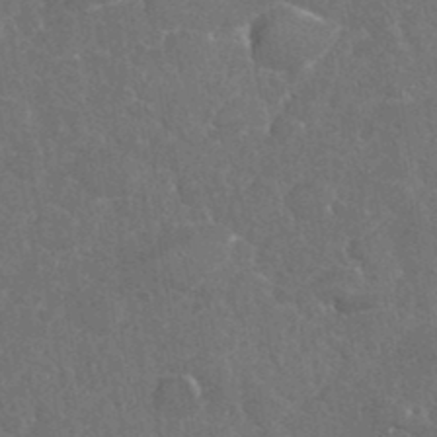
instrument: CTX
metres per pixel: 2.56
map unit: eHh
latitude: 36.6869
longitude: -61.5371
